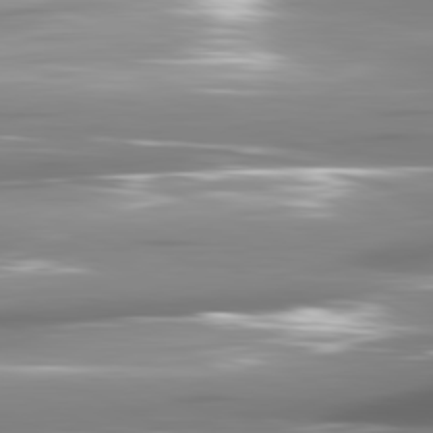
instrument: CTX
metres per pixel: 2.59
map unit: lApd
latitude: 81.5938
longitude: -145.6505
